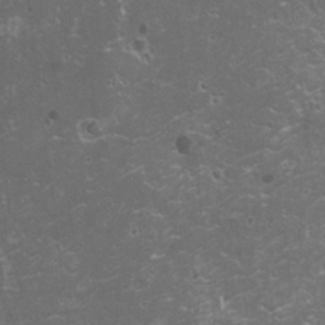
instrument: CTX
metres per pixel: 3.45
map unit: HNhu
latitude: -0.4440
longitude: 2.2361
